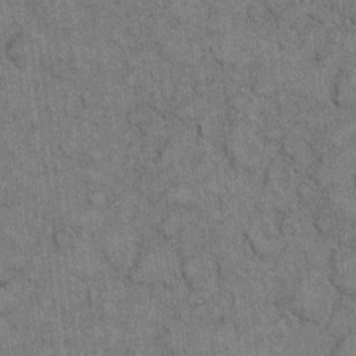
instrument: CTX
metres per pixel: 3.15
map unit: eHh
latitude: 7.5938
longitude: -64.6868
